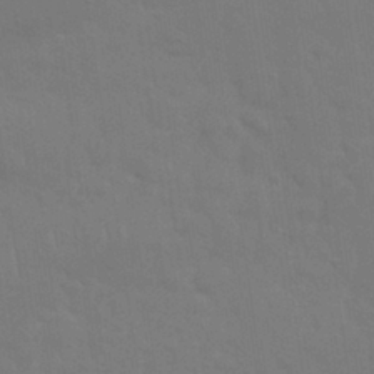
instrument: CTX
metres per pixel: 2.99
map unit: Nhu
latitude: 28.4223
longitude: -64.4601
